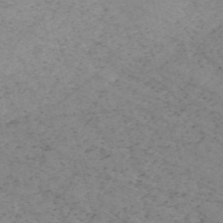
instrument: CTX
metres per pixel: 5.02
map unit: HNb
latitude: -55.5966
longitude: -45.3670
